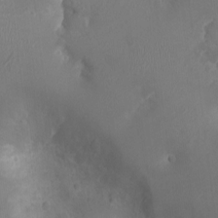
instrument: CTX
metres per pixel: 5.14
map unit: Ht
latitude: -3.6532
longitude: -16.0444
